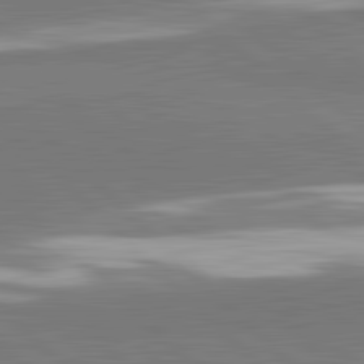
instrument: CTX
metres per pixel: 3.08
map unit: lApd
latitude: 82.0822
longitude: 162.6896
